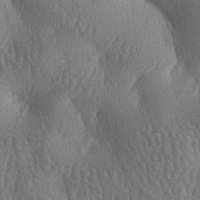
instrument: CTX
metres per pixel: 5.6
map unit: lAa
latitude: -7.7666
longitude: -128.7813
